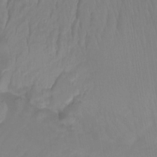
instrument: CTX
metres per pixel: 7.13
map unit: Htu
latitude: -15.8612
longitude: -46.2712
